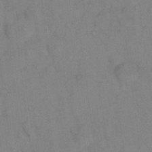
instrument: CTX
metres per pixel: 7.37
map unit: eHh
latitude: 18.2522
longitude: -64.4034
